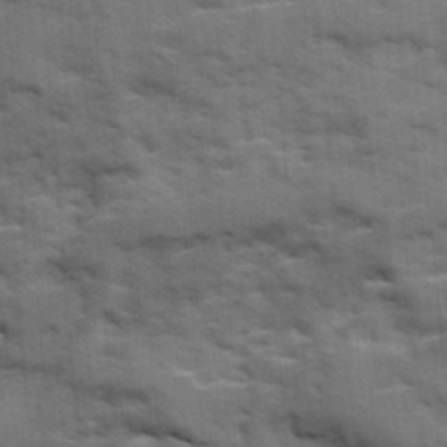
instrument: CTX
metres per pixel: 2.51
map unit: Ave
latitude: 19.1970
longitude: -130.1011
